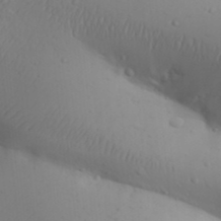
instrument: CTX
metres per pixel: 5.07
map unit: Aa
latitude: 30.1578
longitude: -146.1578
